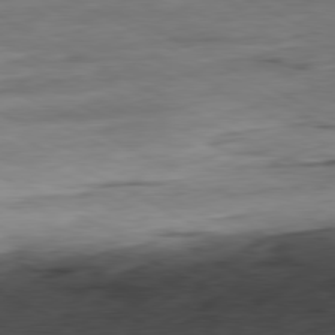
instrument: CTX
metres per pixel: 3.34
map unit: Ap
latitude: -80.8219
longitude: -83.1214
